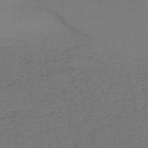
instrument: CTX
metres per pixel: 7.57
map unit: lHb
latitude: -34.6329
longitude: 63.5210
